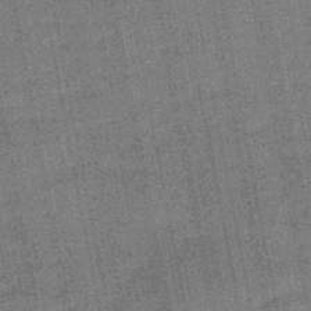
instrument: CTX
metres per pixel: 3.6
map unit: HNb
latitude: -48.6141
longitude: -38.4601
